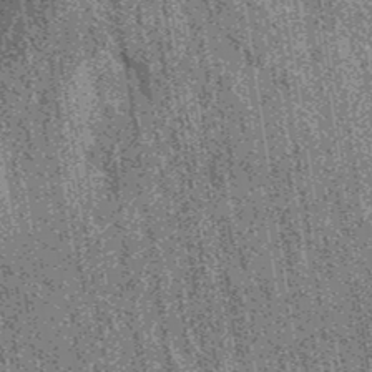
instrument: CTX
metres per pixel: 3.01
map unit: eAb
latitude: 38.1767
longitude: 107.4832
